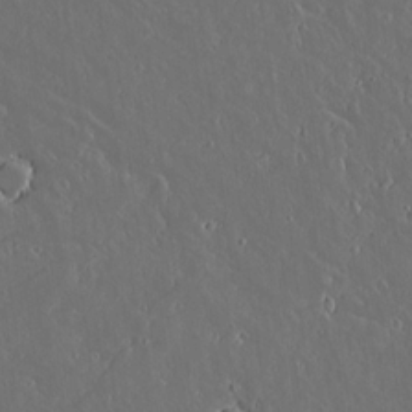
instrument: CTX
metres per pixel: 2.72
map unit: lAvf
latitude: 17.1025
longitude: -126.8002
